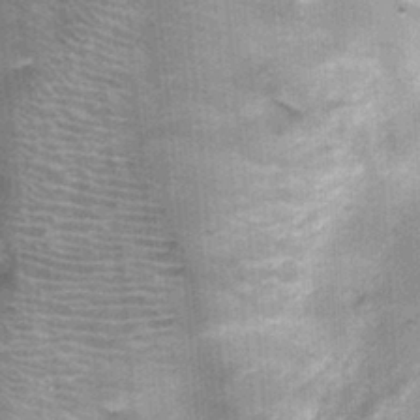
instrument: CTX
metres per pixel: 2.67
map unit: Nhu
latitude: 0.2522
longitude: -17.0458
